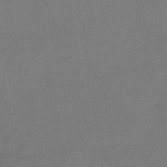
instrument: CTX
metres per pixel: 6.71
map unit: eHb
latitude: -43.4454
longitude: 88.2739
